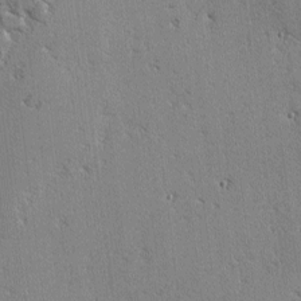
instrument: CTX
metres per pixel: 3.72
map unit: lAvf
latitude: -2.9163
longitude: -108.5923
